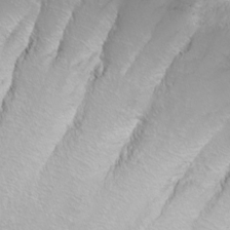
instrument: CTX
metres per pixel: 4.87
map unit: Nhu
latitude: -11.2187
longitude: -64.9136
